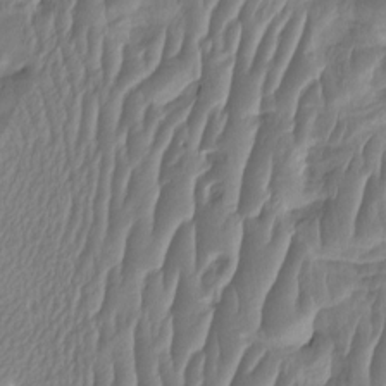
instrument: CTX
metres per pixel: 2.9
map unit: HNhu
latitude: -1.4455
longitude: 14.5007
